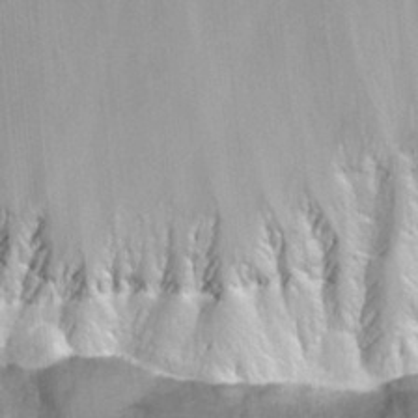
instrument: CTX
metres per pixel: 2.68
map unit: Hto
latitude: 29.8772
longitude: -43.6316
